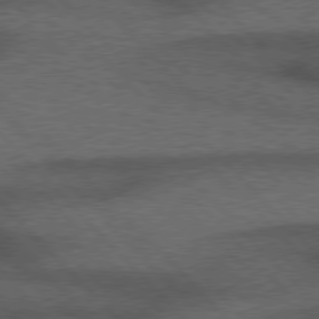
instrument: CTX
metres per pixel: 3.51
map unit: Hpe
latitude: 77.6127
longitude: -157.8394
